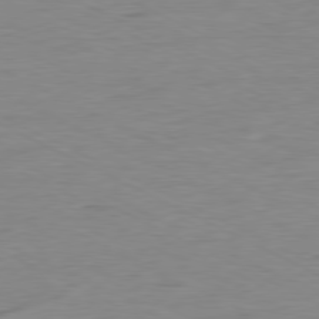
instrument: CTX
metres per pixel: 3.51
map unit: Ap
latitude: -80.3873
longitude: -82.4412
